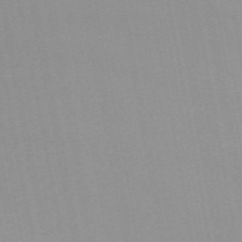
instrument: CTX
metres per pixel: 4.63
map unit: HNb
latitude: -55.0864
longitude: -37.1592
